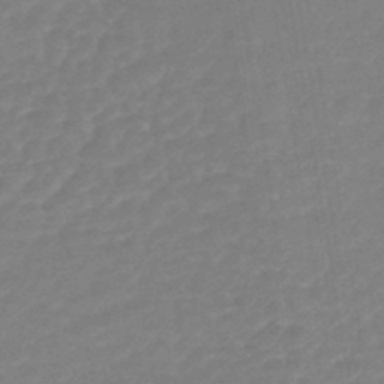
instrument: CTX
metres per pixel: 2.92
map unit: lHb
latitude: -44.0472
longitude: 79.8044
